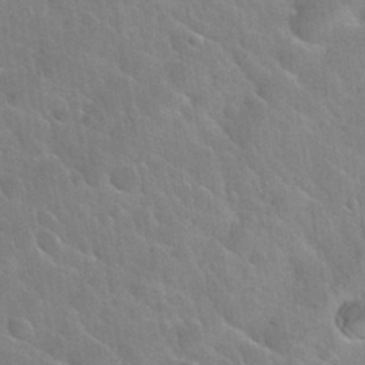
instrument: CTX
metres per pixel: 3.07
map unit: Nhu
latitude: 31.7261
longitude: -54.3278
